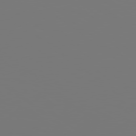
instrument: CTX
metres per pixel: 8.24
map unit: Hpe
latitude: 78.9892
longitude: 177.0109
